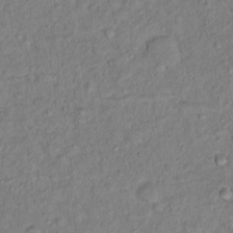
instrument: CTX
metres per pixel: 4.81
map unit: Hto
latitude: 13.8206
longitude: -37.5371
